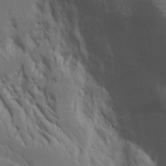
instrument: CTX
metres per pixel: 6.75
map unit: Aa
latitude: 18.3278
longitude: -125.0080
